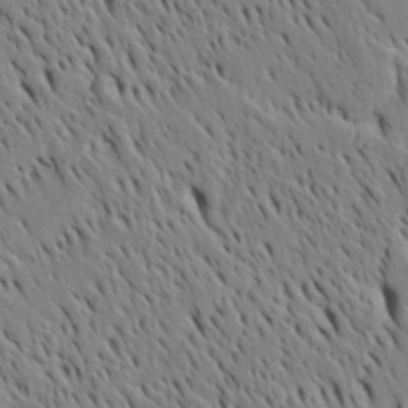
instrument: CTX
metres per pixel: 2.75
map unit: Htu
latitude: -4.1228
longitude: 151.8044
